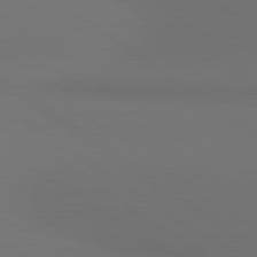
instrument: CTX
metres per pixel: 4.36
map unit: lApd
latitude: 81.1214
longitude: 153.2942
